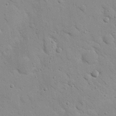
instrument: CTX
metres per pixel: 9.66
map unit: Nhu
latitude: 23.2915
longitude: -74.9892
